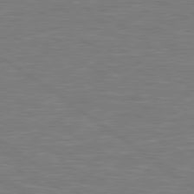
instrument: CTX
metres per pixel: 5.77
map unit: lApd
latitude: 79.7261
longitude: -126.2901
